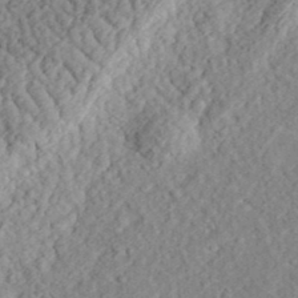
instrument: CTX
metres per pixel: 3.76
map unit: eHh
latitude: 36.4412
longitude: -79.2159
